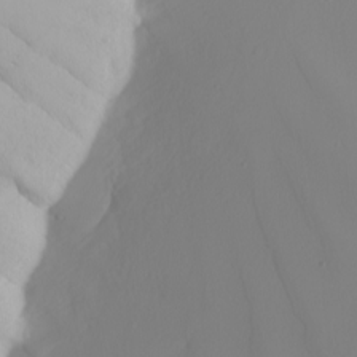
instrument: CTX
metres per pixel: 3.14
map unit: Nhu
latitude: -7.5588
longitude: -94.8947
